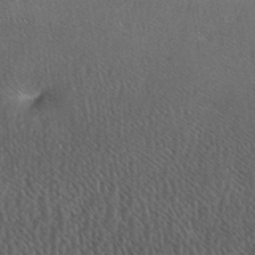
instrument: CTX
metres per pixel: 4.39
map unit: eHh
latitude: 33.6505
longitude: -140.3467
